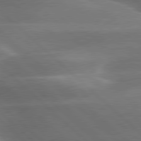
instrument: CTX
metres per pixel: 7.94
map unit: lApd
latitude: 79.4427
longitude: -116.1011
